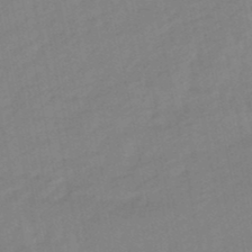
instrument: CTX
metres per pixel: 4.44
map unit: lHb
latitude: -48.8219
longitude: 75.8045
